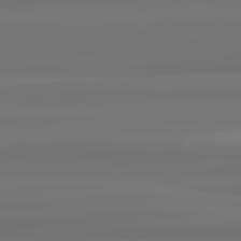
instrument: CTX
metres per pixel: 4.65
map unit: lApd
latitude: 82.4223
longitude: 171.2187
